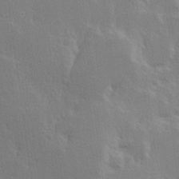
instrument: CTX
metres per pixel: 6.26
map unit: Hve
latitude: 23.4993
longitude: 145.9367
